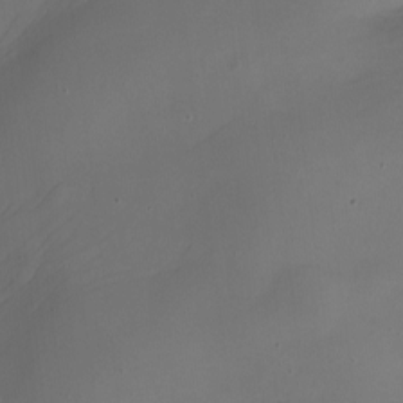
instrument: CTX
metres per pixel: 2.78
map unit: Nhe
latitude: -19.7478
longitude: 144.9542
